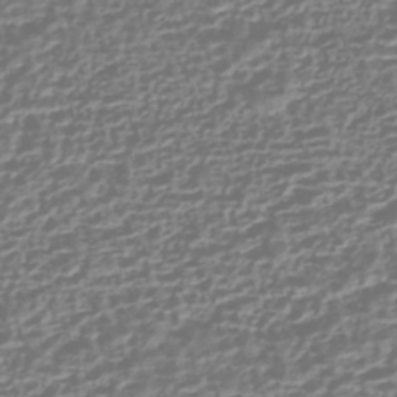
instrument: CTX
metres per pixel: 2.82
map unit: HNhu
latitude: -43.2375
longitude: 106.5952
